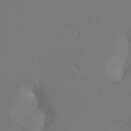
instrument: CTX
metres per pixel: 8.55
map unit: Ht
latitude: -4.9919
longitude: -62.8569
